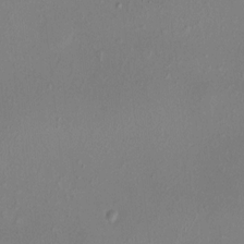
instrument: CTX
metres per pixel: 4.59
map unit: HNhu
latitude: 5.0458
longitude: 6.9163
